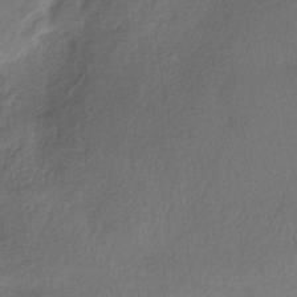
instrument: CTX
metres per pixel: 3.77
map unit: lHb
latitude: -36.1416
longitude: 71.0298
